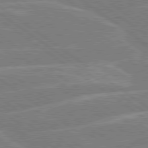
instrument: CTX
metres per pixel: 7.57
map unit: Hpe
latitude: 79.0837
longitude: -130.1200
